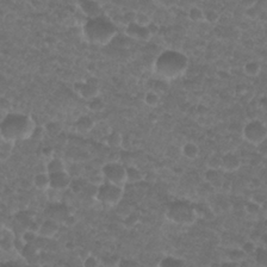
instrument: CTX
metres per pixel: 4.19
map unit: Nhu
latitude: 27.1970
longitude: -52.2523
